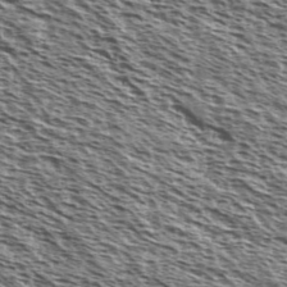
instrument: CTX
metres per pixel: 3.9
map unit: Ave
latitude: 38.2145
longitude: -110.5735
